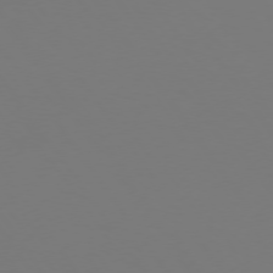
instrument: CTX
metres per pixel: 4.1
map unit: Hpe
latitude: 73.8773
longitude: -123.4615
